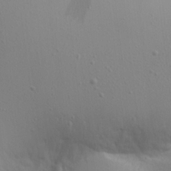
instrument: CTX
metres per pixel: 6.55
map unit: Aa
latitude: 18.5356
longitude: -142.0822
